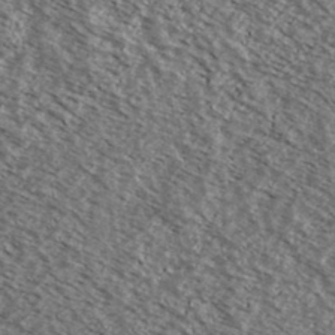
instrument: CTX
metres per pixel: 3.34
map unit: Ave
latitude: 38.4979
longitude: -108.9702
